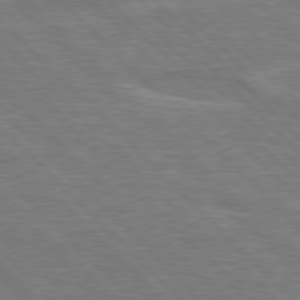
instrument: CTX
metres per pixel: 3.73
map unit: Hpe
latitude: 77.4048
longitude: -151.3292
